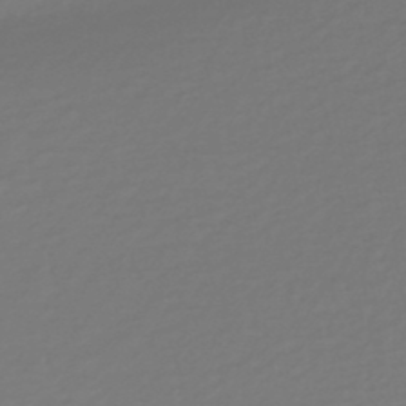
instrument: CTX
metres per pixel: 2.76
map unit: lHb
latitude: -45.5021
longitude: 70.8219
